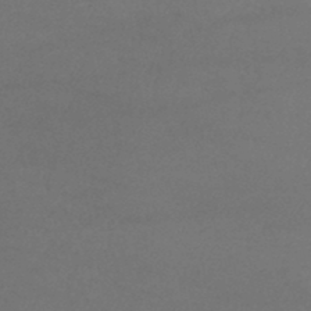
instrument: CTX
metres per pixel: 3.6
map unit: lHb
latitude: -38.3684
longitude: 73.1998
